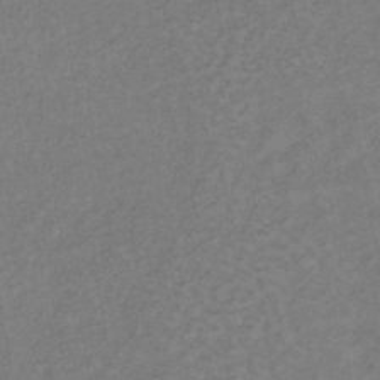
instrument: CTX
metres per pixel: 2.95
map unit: lHb
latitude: -38.8786
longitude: 72.6140
